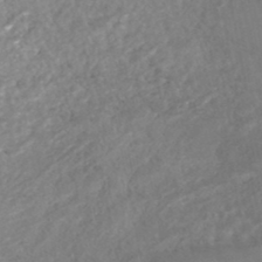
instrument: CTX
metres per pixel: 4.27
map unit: HNhu
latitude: -46.6896
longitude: 98.0661
